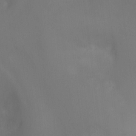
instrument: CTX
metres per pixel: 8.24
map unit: Ht
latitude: -8.8597
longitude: -24.7057
